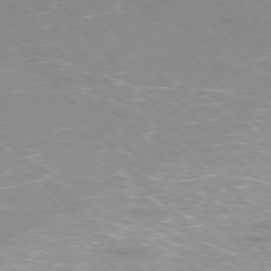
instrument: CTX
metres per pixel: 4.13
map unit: Ap
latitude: -76.7085
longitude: -61.4993
